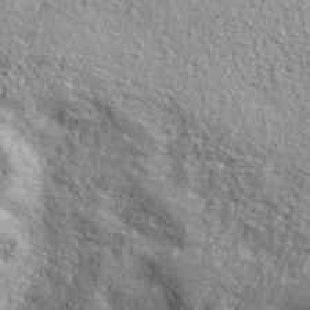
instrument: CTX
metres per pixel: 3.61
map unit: ANa
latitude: 36.9514
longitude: 14.5385
